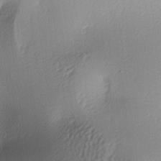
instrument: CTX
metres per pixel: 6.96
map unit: lAa
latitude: -5.5777
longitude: -123.1214
